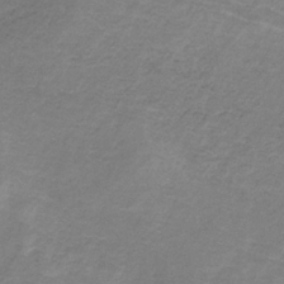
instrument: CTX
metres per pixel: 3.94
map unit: HNb
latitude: -33.5588
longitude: 57.5588
